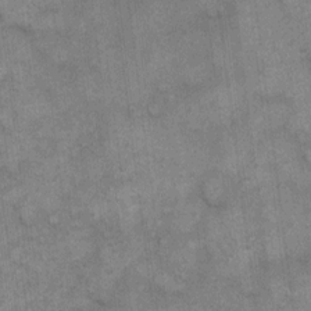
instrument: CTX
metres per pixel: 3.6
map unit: eHh
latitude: 13.8583
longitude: -65.4426
